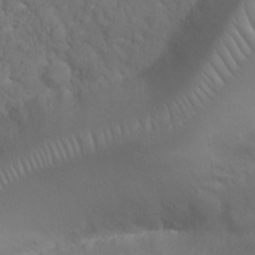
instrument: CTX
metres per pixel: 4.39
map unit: Nhu
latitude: 22.9136
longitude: -66.5356
